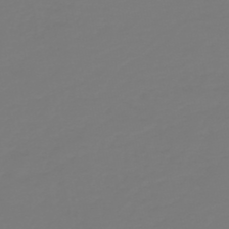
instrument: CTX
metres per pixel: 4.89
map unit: HNb
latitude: -46.2550
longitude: 51.8611
